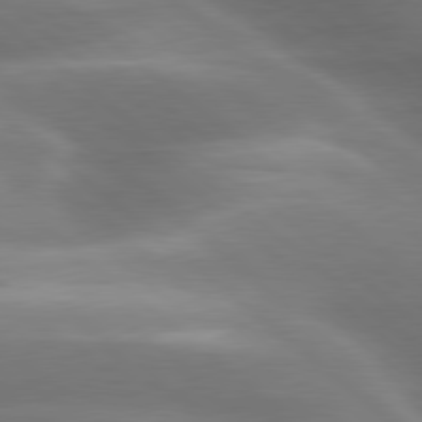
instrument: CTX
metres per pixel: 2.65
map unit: lApd
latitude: 79.5560
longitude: -117.4426
